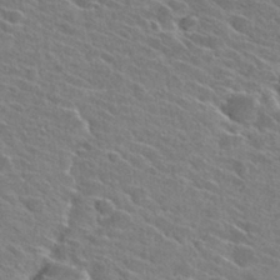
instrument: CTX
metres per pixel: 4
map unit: Hto
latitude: 26.5924
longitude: -42.6113
